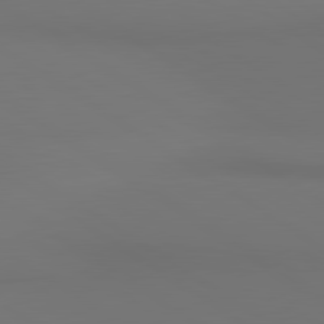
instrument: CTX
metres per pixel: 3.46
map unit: lApd
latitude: 81.0458
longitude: 152.6140
